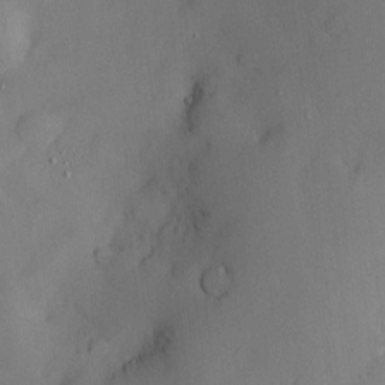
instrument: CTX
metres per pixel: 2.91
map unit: Htu
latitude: -7.6155
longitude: 175.8422
